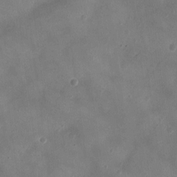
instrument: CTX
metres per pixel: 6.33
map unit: Ht
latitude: -2.9163
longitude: -19.5182
